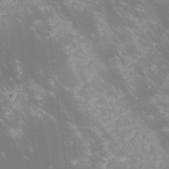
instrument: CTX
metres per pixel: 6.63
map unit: lHvf
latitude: -14.7275
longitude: -102.6490
